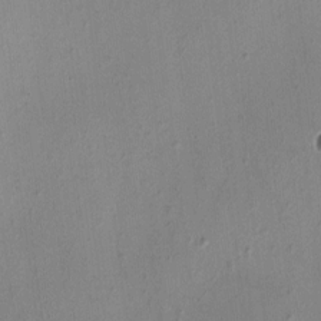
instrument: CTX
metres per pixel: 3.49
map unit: HNhu
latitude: 4.1767
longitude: 5.9745
